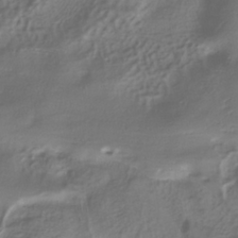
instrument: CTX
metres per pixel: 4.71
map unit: ANa
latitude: -37.7099
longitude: 94.9352
